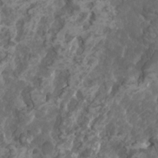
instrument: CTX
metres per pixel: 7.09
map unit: HNhu
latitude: 0.8002
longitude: 7.3698
